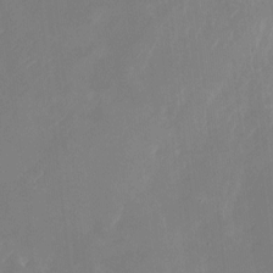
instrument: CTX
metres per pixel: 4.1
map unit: Nhu
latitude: -22.2929
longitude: -71.6694
